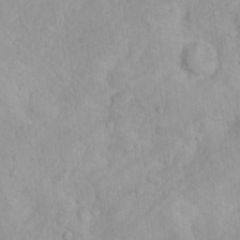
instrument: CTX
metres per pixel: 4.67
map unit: Hto
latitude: 16.1767
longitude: -36.7813
